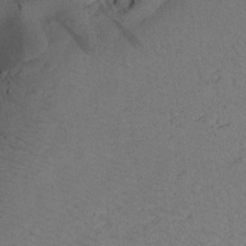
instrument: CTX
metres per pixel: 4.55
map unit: Aa
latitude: 18.2522
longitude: -144.4034
